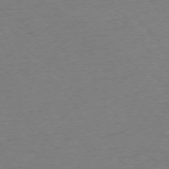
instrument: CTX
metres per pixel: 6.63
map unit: Ap
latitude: -75.1620
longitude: -81.6316
